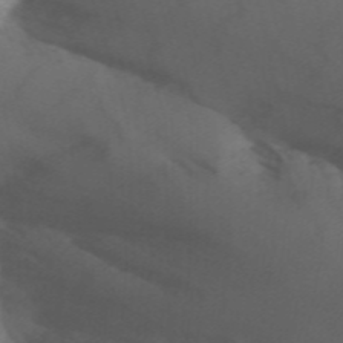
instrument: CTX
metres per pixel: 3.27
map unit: Nhu
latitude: -14.4440
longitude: -56.0444
